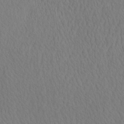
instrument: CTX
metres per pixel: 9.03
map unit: eHh
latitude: -3.5021
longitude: 15.8612
